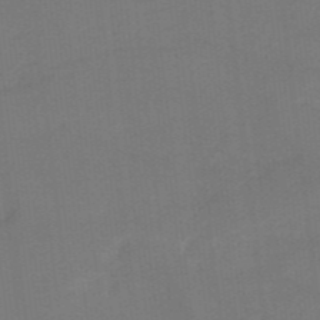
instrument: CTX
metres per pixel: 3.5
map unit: HNb
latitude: -44.4062
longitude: -43.4615
